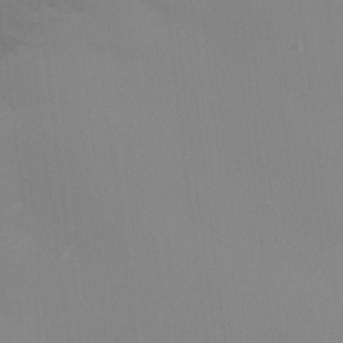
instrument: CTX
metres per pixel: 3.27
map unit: Ht
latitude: -5.4076
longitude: -25.7827
